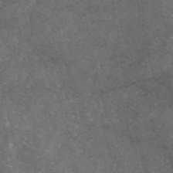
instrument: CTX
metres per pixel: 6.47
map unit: eAb
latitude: 46.8191
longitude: 119.2754
